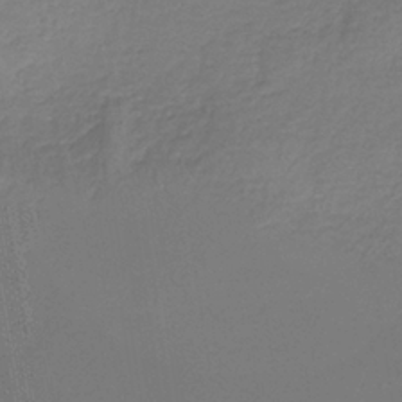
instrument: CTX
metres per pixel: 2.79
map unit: HNb
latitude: -35.4454
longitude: 55.2376
